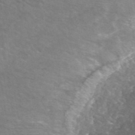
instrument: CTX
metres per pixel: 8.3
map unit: ANa
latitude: 43.1403
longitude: 24.9542
